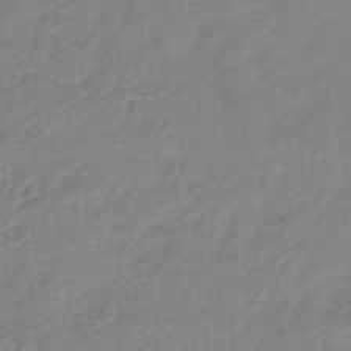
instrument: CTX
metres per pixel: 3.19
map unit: lHb
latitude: -40.6329
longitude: 74.3118
